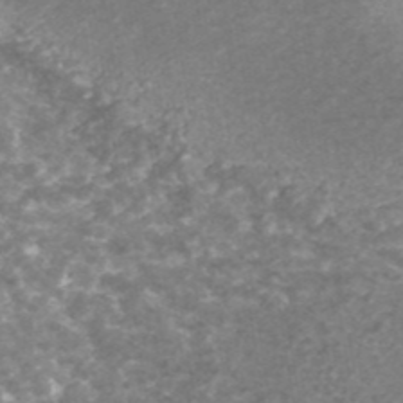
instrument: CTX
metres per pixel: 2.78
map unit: ANa
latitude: 42.7624
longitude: 25.1431
